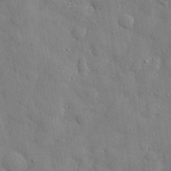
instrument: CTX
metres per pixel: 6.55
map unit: eHh
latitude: 28.8191
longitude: -74.7246
